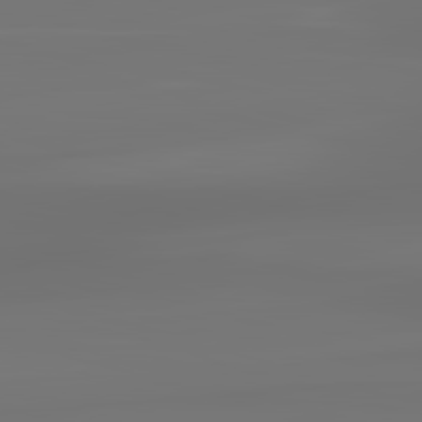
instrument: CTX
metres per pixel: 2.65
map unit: lApd
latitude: 83.3103
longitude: -130.6869
